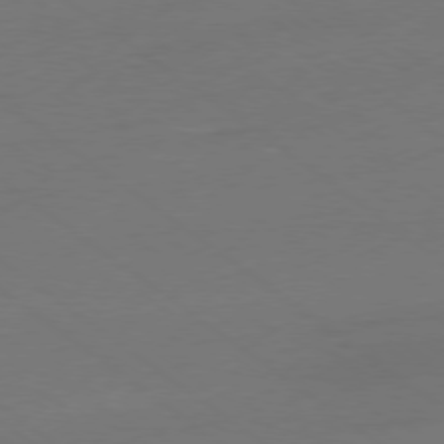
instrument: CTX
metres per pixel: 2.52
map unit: Ap
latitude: -78.9352
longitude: -55.6316
